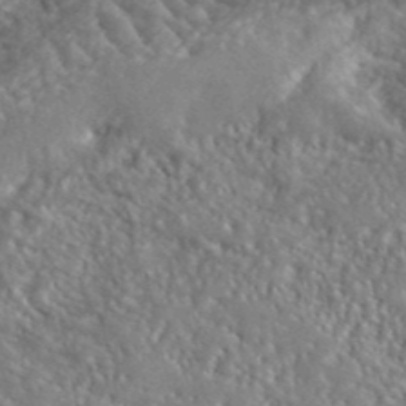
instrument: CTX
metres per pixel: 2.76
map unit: ANa
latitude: 40.0255
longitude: -89.4994
